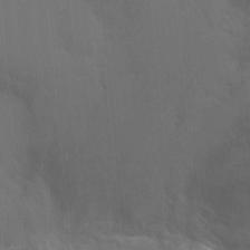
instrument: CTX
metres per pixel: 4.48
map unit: Nhu
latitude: -9.3132
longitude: -43.1214
